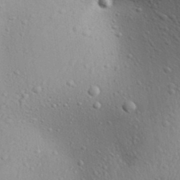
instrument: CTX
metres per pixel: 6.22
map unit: Aa
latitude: 31.6505
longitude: -145.1781
